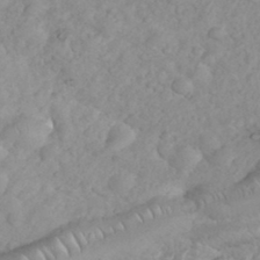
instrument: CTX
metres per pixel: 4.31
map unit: eHh
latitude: 35.8016
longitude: -63.5749
